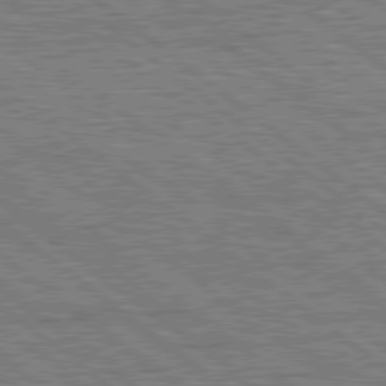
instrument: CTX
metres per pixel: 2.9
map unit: Hpe
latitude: 78.5924
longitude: -120.8947
